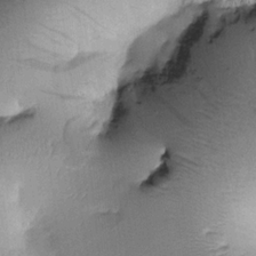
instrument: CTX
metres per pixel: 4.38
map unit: Htu
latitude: -0.1417
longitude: 172.8030
